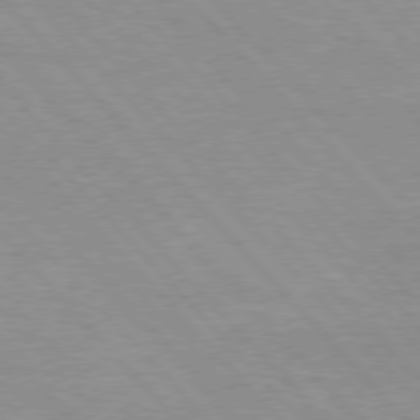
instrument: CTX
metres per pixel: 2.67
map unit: Hpe
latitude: 76.3467
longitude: -152.4412
